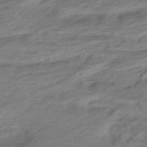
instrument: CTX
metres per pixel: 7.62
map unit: eHb
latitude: -42.9919
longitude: 85.3698
